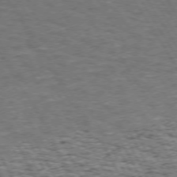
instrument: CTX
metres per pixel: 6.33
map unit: Hpe
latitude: 72.3657
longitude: -124.7435
